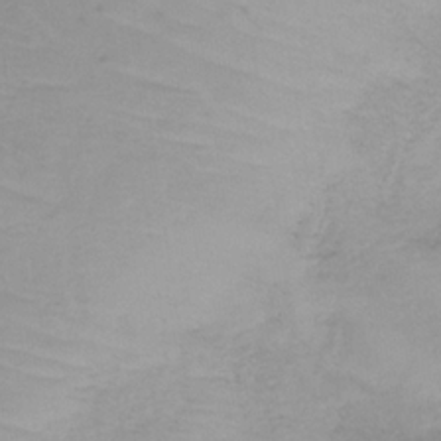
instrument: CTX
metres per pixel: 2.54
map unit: HNb
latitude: -33.4455
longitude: 63.9367
